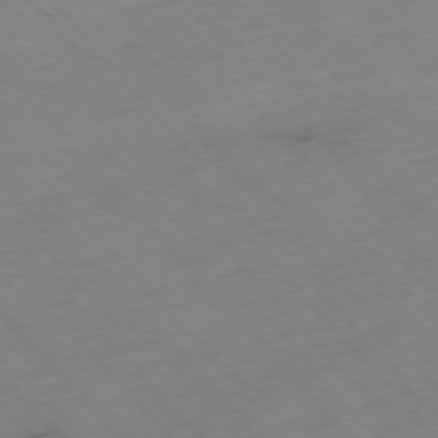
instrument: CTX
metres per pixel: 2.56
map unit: Hpe
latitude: -76.6141
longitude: -17.8394
